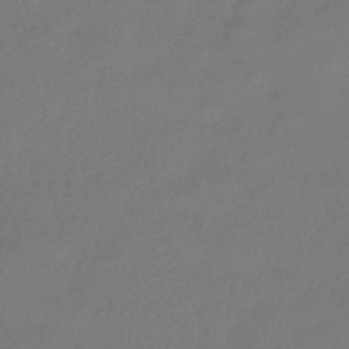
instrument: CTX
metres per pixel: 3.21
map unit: HNhu
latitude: -42.6140
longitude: 94.4629
